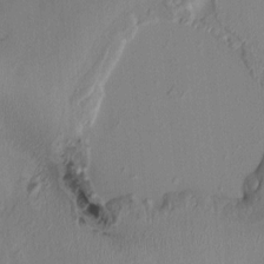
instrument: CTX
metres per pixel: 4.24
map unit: HNhu
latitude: 6.2711
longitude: 0.1228
